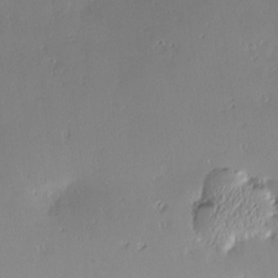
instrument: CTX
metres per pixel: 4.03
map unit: Nve
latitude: -8.2361
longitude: 173.1053
